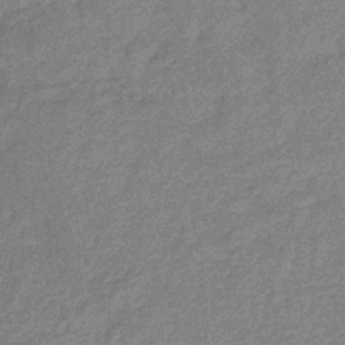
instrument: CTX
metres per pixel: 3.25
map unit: HNb
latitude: -31.4076
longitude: 60.8030
